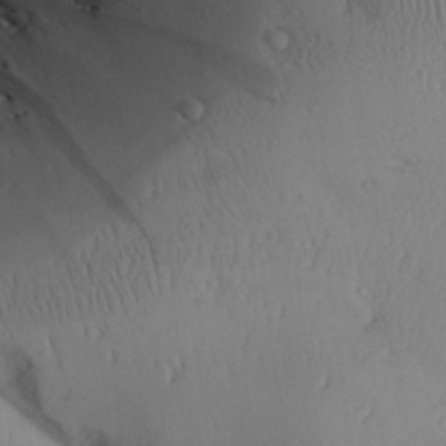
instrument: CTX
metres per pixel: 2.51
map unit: Aa
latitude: 29.7827
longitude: -134.1766
